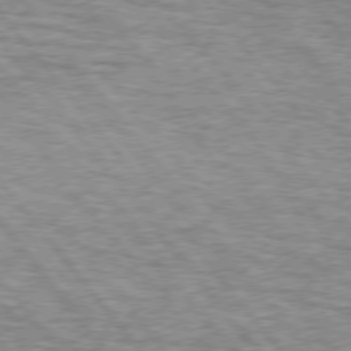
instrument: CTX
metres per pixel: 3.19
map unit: lApd
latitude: 75.6694
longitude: -81.7450
